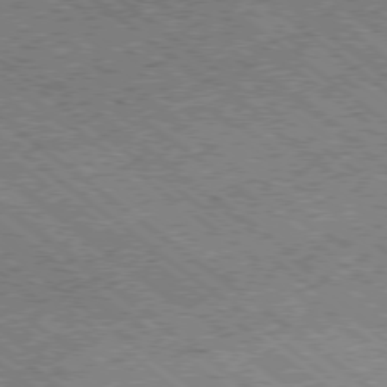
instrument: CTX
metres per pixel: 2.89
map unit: Ap
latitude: -78.5951
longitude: -50.6679
